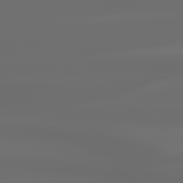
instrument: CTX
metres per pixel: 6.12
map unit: lApd
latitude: 79.8395
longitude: -139.3104
